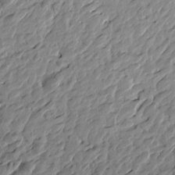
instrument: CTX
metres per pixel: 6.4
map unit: Htu
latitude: -3.1998
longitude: -179.6883
